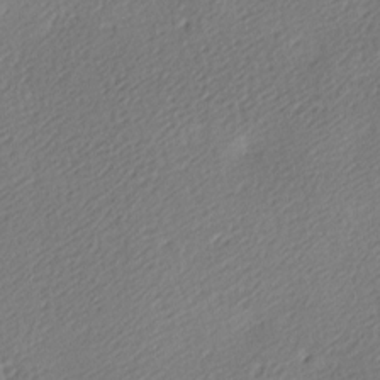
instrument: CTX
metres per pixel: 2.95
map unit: lAa
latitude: -9.4643
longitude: -127.2537
